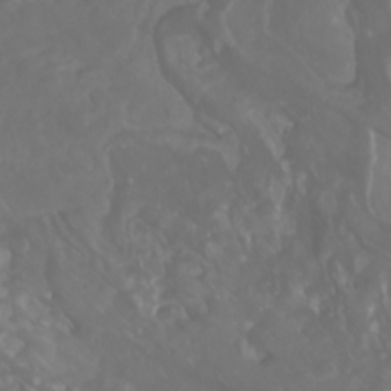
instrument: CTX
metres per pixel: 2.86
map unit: Nhu
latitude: -8.3873
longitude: -80.1389
